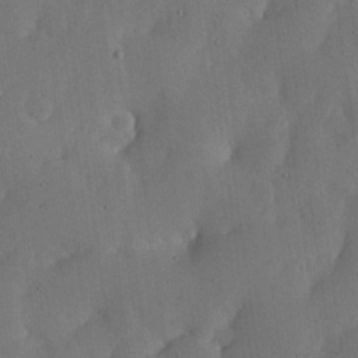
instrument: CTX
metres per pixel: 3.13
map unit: lHvf
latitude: 19.2915
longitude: -115.3481
